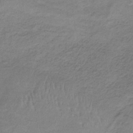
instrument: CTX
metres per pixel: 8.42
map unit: HNb
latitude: -34.8597
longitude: 58.5384
